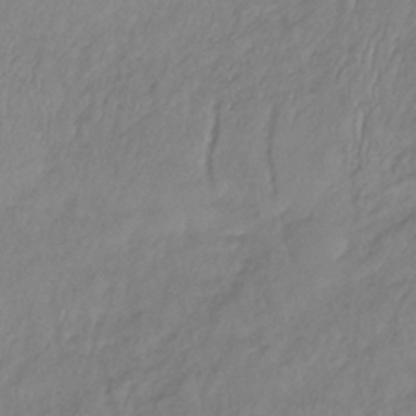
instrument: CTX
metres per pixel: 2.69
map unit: lHb
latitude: -34.8975
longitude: 69.0486
